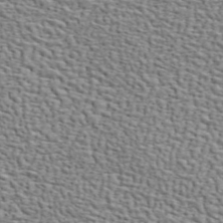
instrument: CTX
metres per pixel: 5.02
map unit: ANa
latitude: 46.1578
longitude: -84.4601
